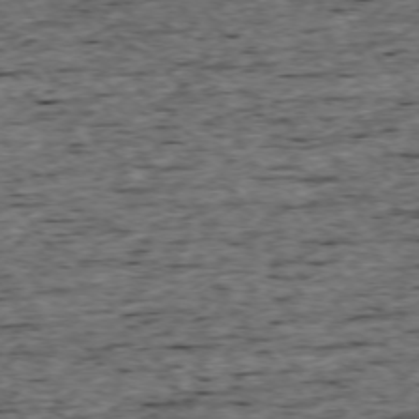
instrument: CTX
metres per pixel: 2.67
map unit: Ap
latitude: -74.7275
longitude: -87.3859
